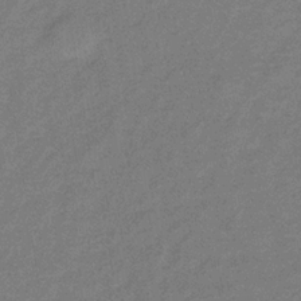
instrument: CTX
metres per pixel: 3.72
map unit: lHb
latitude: -32.1417
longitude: 66.5574
